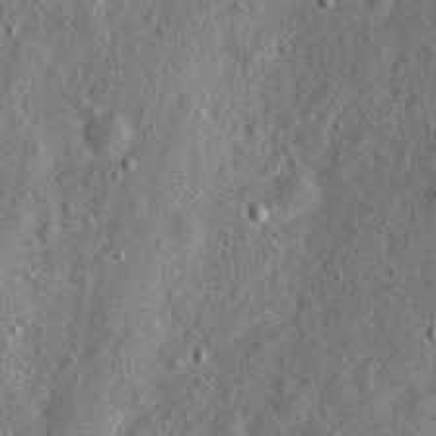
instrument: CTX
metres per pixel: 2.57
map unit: Hto
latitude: 15.0837
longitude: -35.3481
